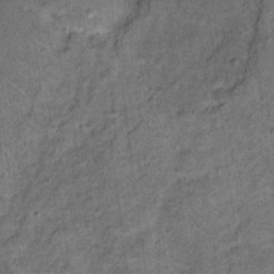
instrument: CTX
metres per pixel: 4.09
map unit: Ht
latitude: 11.4616
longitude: -39.1592
